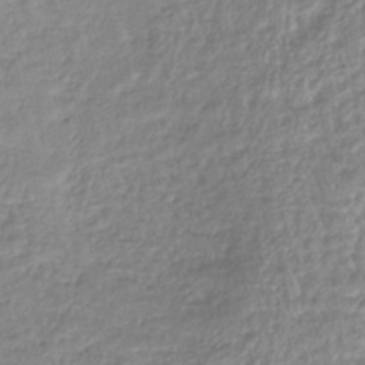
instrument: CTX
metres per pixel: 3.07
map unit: lHb
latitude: -41.5966
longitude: 71.6722
